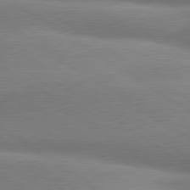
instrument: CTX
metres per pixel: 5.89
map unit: lApd
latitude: 80.1578
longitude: 176.1417
